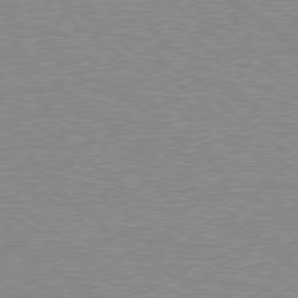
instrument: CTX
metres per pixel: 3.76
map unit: Hpe
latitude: 78.5357
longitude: -144.6868
